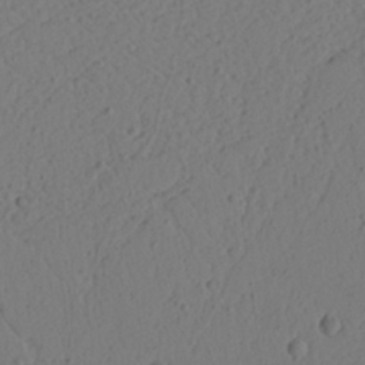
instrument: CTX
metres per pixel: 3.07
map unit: Ht
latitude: 6.7624
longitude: -77.9717
